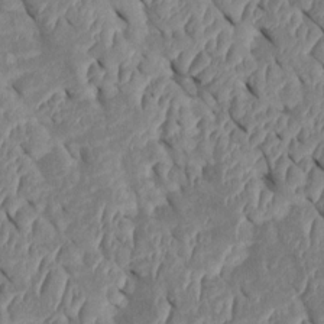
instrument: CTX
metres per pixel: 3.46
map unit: Htu
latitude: 1.4804
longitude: 147.6155
